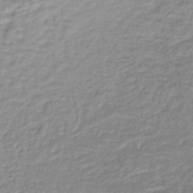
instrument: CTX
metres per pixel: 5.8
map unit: lHb
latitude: -40.6140
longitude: 64.3118
